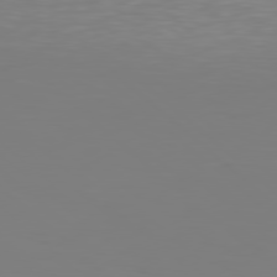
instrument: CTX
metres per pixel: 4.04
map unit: Hpe
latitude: 78.1956
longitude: -134.8569
